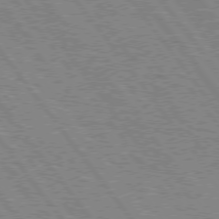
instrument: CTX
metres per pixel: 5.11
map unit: Hpe
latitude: 75.4049
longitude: -149.2915
